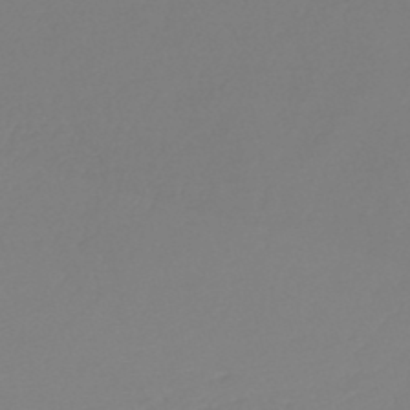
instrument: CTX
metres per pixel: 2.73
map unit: lHb
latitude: -45.6911
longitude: 64.2362
